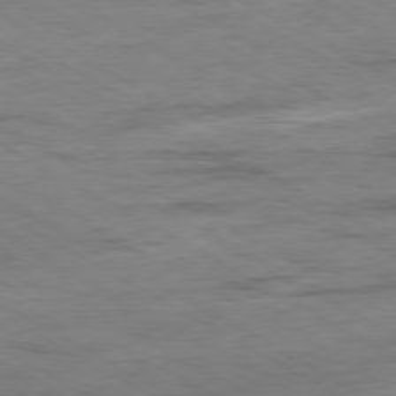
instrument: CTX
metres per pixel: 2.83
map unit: Ap
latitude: -80.0283
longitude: -77.1592
